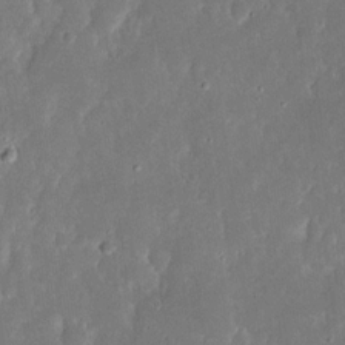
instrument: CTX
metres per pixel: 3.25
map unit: eHh
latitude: 16.5924
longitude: -72.8380
